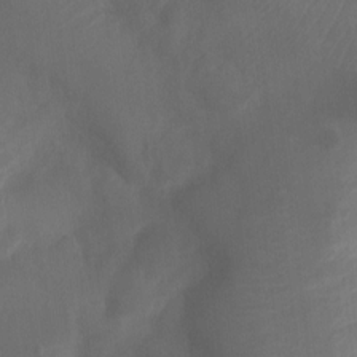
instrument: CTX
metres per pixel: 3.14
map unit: Ht
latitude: -10.9920
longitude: -35.0647
